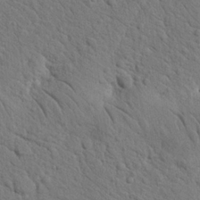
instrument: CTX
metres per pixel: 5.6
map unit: Nhu
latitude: 21.2348
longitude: -76.6868
